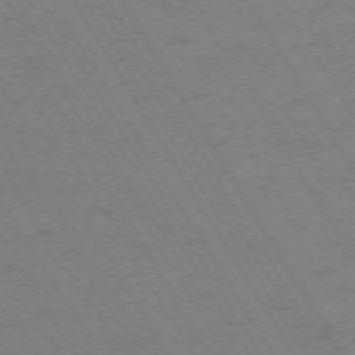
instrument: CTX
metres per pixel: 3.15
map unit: Hpe
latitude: -73.6155
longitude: 3.3698
